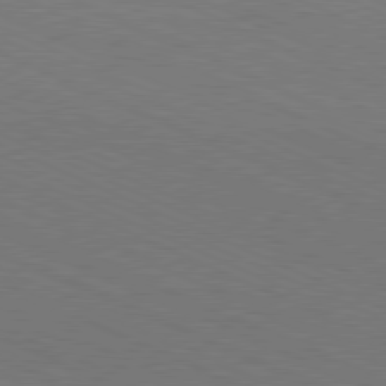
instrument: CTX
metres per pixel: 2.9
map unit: Hpe
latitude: -81.6911
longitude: 15.4077
